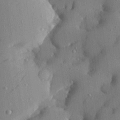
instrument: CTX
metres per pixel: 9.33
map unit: Hve
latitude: 26.4412
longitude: -92.0444
